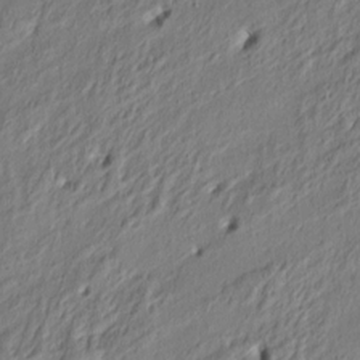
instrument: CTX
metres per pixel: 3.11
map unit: Nve
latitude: -6.9919
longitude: 174.1038
